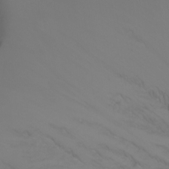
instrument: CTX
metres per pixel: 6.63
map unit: Nhu
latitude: -7.3320
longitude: -72.4979
